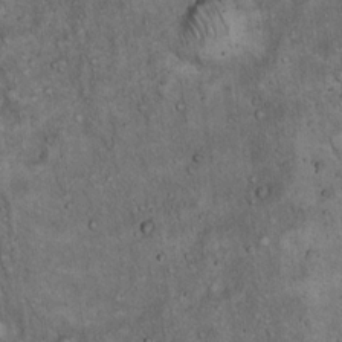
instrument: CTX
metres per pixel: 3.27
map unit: Hto
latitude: 15.6883
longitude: -58.8758
